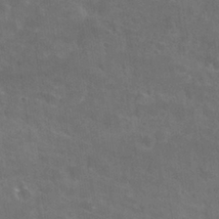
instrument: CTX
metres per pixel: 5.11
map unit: Nhu
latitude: 27.4804
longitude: -55.8394
